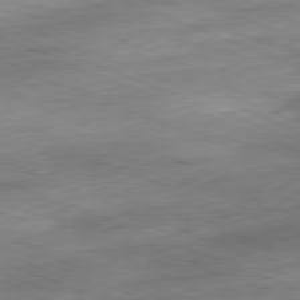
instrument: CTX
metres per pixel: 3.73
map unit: Ap
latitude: -81.9556
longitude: -80.4034
